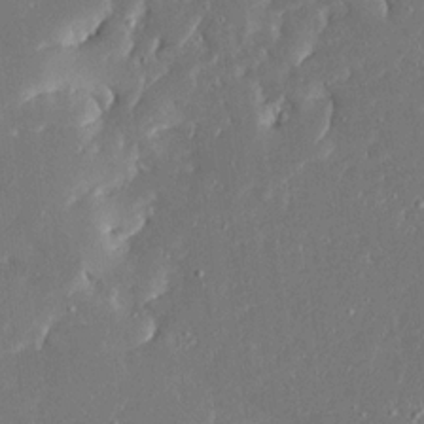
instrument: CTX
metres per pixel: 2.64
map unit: Ave
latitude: 17.2348
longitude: -140.4790
